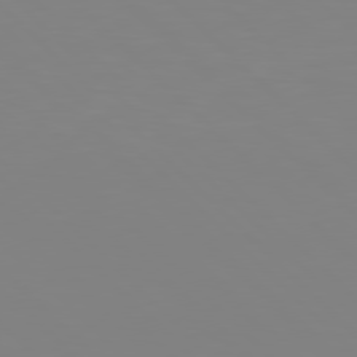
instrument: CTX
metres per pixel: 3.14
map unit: Hpe
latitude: 77.7638
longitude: -172.6301
